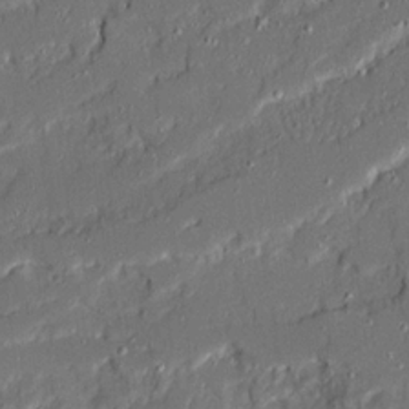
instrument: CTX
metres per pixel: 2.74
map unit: Ave
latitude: 19.9150
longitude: -128.3278
